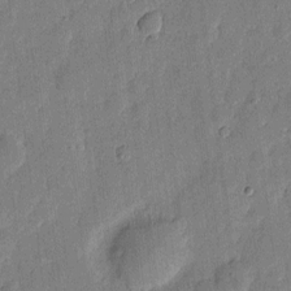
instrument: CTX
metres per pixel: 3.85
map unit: eHh
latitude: 6.2334
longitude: -71.1214
